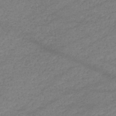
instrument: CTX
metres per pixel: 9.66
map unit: eHb
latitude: -37.5588
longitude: 75.3888
